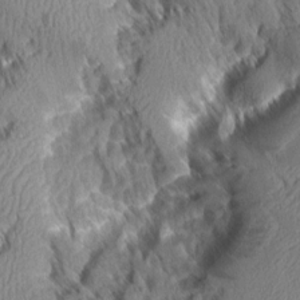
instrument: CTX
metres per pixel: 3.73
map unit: Aa
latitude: 6.7624
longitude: -128.5923
